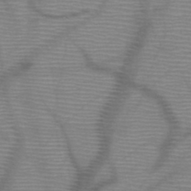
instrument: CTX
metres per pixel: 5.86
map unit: HNb
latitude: -46.6896
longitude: -40.9702
